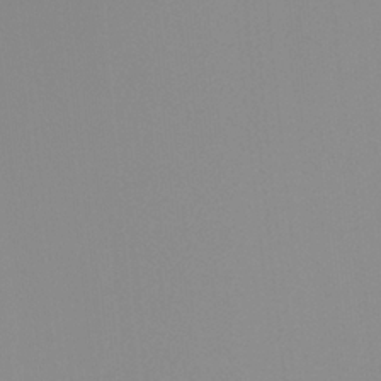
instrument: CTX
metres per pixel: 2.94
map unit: Ht
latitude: -13.6533
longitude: -51.2726
